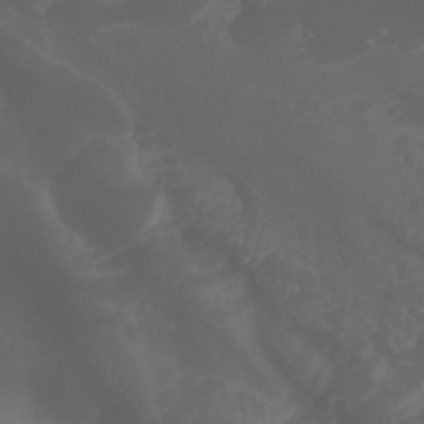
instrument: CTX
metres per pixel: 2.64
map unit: Aa
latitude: -7.8233
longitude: -77.9150
